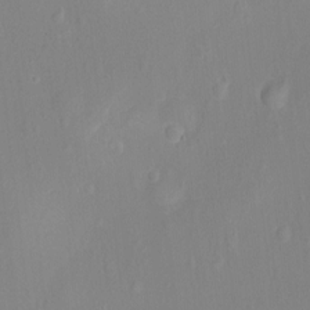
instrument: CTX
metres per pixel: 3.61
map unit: Nhu
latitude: -13.0864
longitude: -39.0080
